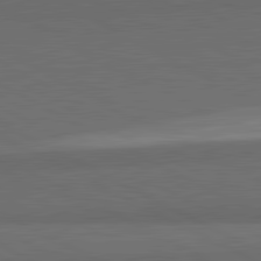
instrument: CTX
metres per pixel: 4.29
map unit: lApd
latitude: 81.9717
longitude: 159.5588
